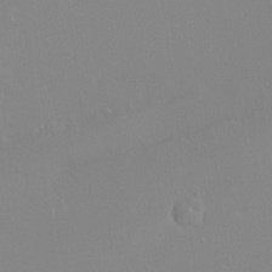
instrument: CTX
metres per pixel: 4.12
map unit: Htu
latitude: -15.3510
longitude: -47.6883
